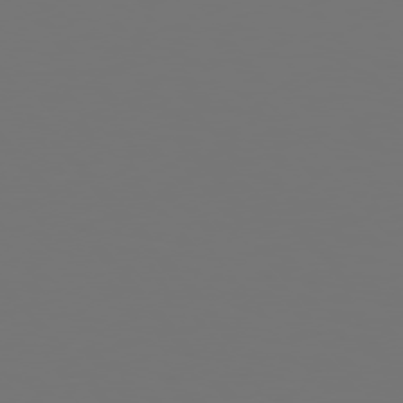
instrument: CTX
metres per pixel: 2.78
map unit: Hpe
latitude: 75.3293
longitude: -124.8002
